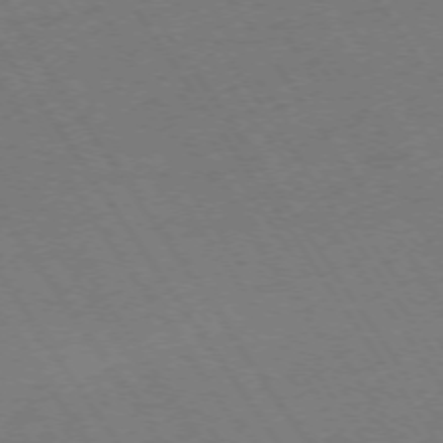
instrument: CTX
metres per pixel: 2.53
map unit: Ap
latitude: -74.0472
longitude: -71.2537
